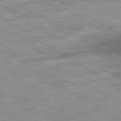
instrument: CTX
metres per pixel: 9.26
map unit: Ap
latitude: -80.1039
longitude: -74.8569
